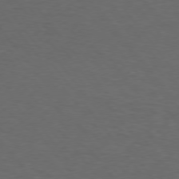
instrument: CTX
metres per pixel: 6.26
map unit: Hpe
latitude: 74.7246
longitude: -131.6127
